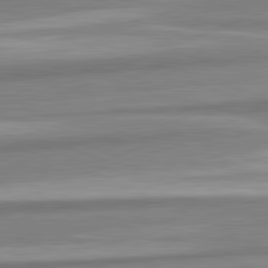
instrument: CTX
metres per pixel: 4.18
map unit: lApd
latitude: 82.2711
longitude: 179.4265
